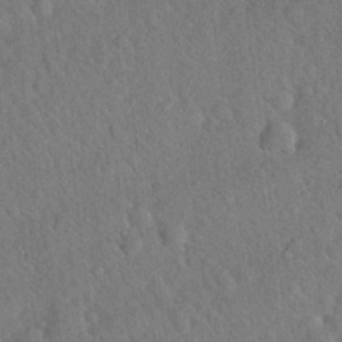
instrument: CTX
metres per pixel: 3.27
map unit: Hto
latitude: 19.4237
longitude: -52.9325
